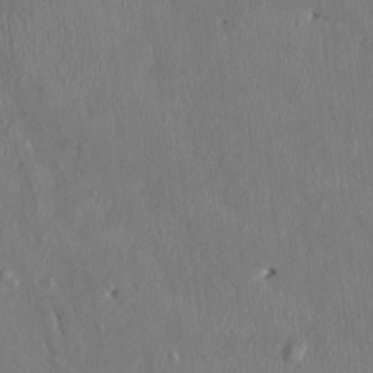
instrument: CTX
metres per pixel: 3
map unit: HNhu
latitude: 2.9702
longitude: -5.1025
